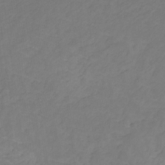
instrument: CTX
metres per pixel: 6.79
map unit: eHb
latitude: -30.7463
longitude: 64.8030
